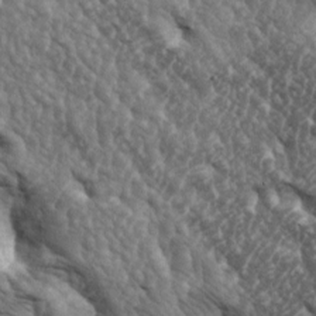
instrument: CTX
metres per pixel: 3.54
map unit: lAa
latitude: -5.6722
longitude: -125.3860
